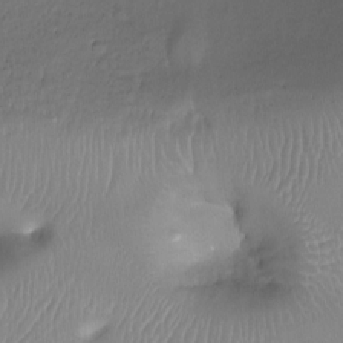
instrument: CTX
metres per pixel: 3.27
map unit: Ht
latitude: -16.3873
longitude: -40.8946
